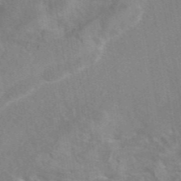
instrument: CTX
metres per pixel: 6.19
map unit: eAb
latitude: 45.2159
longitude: 109.8233
